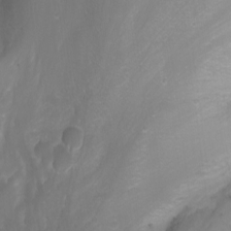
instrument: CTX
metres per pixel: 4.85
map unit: Nhu
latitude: -0.5196
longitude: -78.2334
